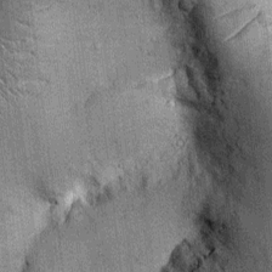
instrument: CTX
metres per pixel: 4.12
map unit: Ht
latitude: -2.8597
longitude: -12.8002
